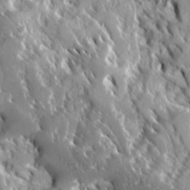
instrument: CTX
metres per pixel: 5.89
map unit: Ave
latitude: 16.6868
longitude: -130.1956
